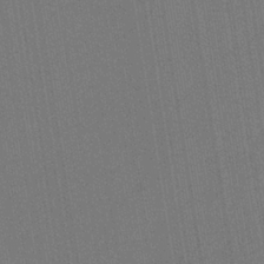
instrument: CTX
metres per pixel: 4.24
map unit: HNb
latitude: -35.5021
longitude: 55.1431
